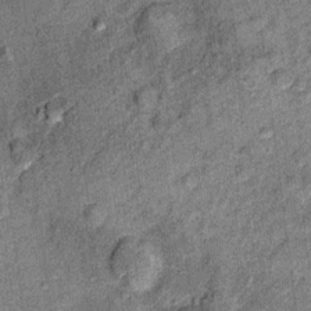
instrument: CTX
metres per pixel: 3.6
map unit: Ht
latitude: 10.9892
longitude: -38.5735
